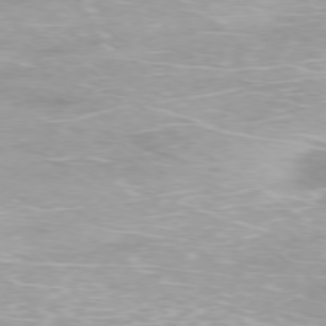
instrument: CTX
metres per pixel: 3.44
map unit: Ap
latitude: -78.1039
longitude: -93.7449
